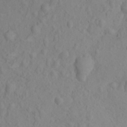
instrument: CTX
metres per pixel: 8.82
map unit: Ht
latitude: 2.8569
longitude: -26.6680
